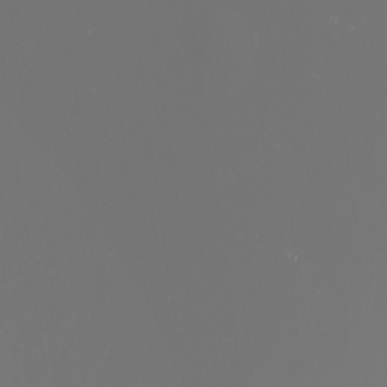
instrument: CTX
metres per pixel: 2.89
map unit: Nhu
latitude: -6.6518
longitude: -90.7435
